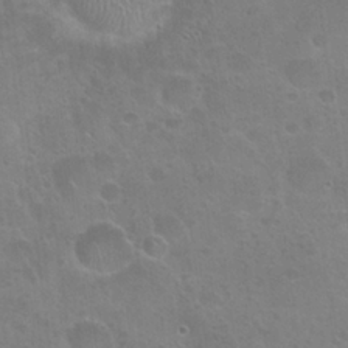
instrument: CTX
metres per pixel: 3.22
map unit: Hto
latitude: 24.5545
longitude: -51.0647
